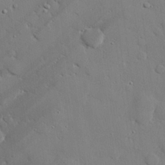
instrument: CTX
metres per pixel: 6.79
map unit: eHh
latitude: 27.4615
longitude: -81.3671
